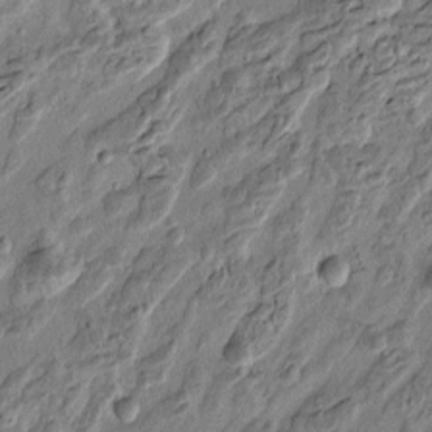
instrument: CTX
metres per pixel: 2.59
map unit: Htu
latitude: -3.5021
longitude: 156.6140
